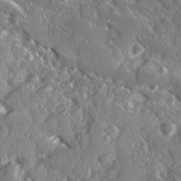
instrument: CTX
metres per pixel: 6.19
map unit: Ave
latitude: 16.3656
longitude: -130.1200
